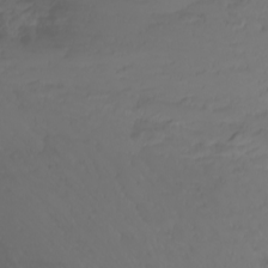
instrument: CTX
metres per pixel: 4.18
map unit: Nhu
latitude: -4.3495
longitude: -84.9136
